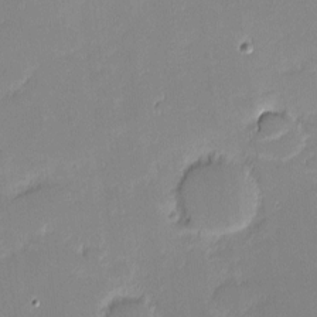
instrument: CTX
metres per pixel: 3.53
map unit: eHh
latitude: -1.6533
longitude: -83.5749
